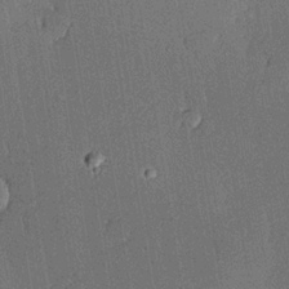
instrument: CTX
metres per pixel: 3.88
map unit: lHvf
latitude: 20.3279
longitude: 144.9731
